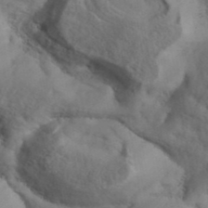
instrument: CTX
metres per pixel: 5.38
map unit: ANa
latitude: 41.4426
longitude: 52.8219
